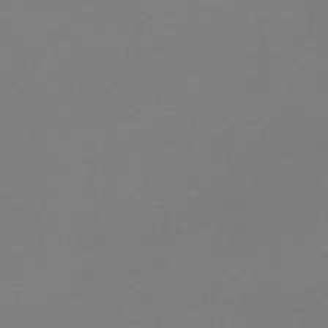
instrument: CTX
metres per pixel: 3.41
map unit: Nve
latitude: -56.7463
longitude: 63.0486
